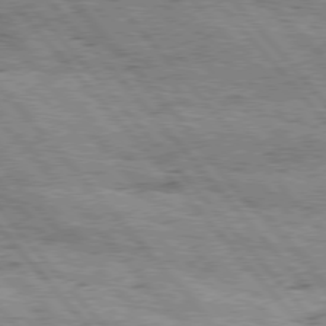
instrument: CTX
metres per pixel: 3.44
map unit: Hpe
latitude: 76.1766
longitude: -150.4223
